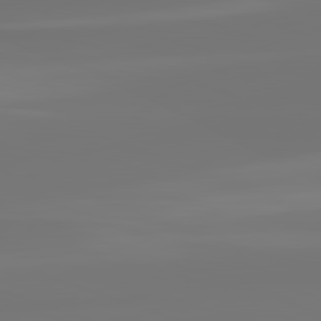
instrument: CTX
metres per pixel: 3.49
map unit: lApd
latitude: 82.2522
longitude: -178.1956
